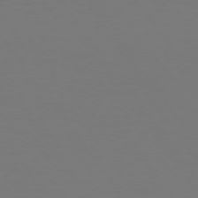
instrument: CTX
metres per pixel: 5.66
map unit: Hpe
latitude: 74.1767
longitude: -123.6127
